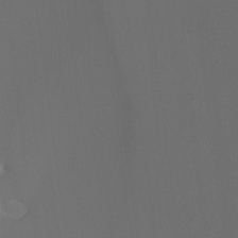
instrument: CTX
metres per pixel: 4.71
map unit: Hto
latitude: -6.7085
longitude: -48.5546
